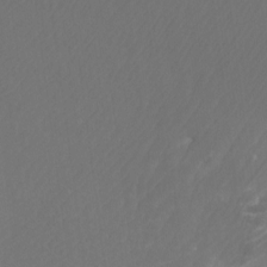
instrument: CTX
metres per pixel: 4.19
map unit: Htu
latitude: -11.5210
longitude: -71.2348
